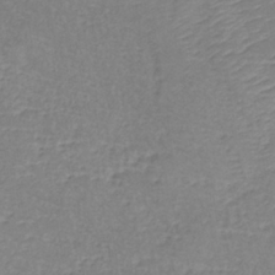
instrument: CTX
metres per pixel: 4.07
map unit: lHb
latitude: -35.8233
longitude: 72.4629
